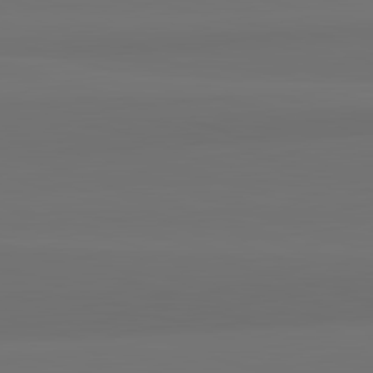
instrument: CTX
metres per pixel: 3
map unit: lApd
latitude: 82.7246
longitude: 166.2928
